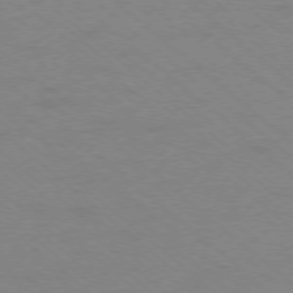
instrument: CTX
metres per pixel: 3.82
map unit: Ap
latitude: -77.7667
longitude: -76.8380
